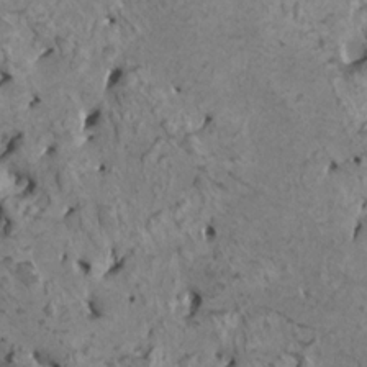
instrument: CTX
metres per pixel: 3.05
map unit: HNhu
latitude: 6.5735
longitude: -1.3481
